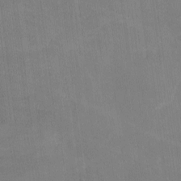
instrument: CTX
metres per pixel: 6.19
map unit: lHvf
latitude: -10.9731
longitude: -101.5371
